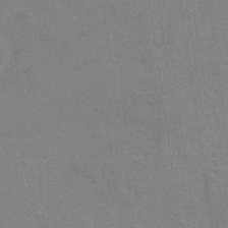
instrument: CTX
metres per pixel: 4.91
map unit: eHb
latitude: -36.7841
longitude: 76.5196
